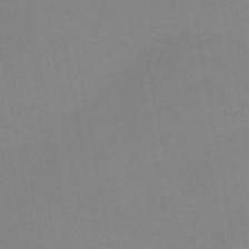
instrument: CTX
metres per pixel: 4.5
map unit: HNb
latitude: -50.5952
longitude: -51.1781
